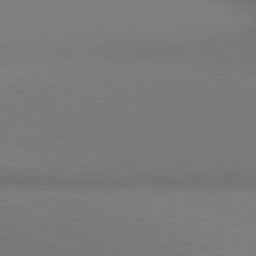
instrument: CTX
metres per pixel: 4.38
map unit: lApd
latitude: 81.0080
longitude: 144.4818
